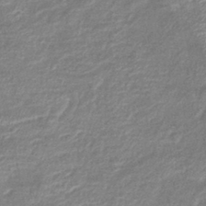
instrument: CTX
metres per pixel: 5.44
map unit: lHb
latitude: -40.5951
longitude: 77.2565
